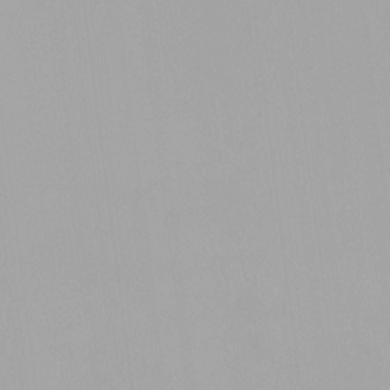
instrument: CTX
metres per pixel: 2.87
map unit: HNhu
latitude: -0.0661
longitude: -5.1403
